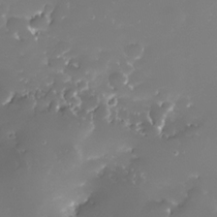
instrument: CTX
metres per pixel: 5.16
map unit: Nhe
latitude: -32.9353
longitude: -117.0647
